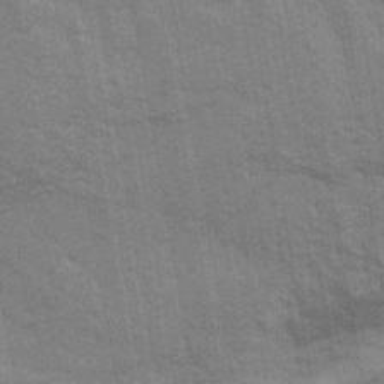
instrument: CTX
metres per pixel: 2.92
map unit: Ave
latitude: 39.1970
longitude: -109.1970
